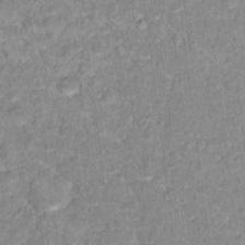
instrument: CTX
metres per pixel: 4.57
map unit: Hto
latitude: 17.1214
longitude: -35.3670
